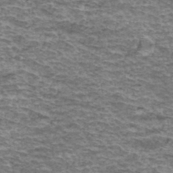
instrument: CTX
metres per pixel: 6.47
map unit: Hto
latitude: 37.2915
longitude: -43.1025
